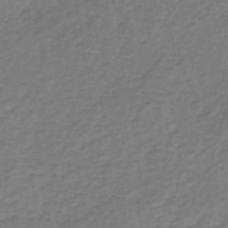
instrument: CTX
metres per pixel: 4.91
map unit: lHb
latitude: -38.7274
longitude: 63.7666
